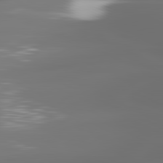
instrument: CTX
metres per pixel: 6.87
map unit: lApd
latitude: 81.2159
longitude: -136.8569
